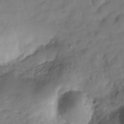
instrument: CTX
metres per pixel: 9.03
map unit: Hve
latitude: -29.7289
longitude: 93.2565
